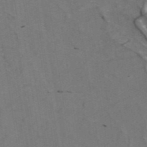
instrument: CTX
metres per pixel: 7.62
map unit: ANa
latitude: 44.3278
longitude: 25.6533
